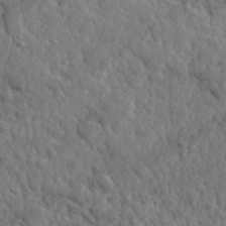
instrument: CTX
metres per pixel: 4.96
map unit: lHvf
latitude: 35.4426
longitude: -87.3293
